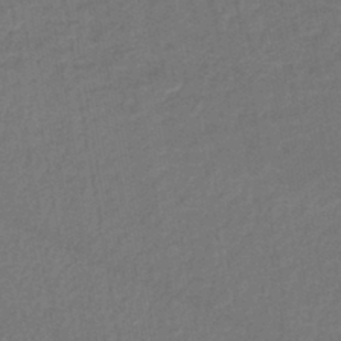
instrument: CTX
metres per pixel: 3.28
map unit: lHb
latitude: -42.4440
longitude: 73.7100
